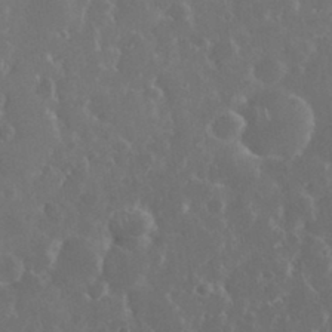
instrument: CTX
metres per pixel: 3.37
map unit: eHh
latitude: 33.5560
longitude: -61.0458
